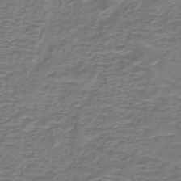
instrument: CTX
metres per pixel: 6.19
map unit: lHb
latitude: -42.8785
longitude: 57.1809
